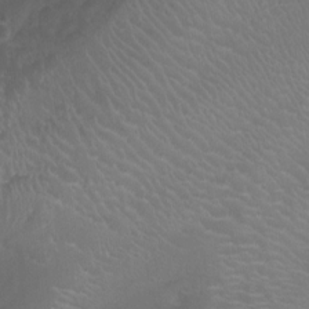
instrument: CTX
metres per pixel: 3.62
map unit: Ht
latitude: -4.9919
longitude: -19.1592
